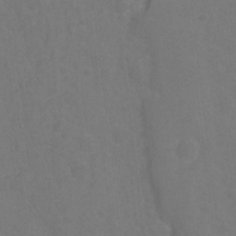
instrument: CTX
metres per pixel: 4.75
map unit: Hto
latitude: -1.8234
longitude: -34.7624
